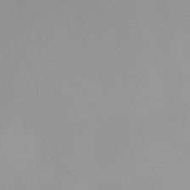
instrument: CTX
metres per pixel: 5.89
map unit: HNhu
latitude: 6.1767
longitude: 9.0108
